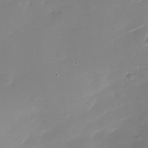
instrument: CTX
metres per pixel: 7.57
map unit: Nhu
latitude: -30.5385
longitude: -72.6680
